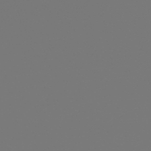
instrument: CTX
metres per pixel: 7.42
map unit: HNb
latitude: -45.5588
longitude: 55.3321
